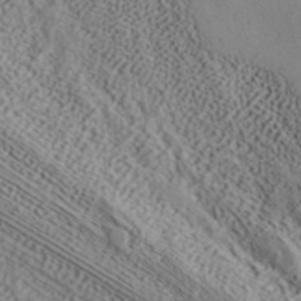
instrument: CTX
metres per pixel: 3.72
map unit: ANa
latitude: 41.6315
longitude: 55.2754
